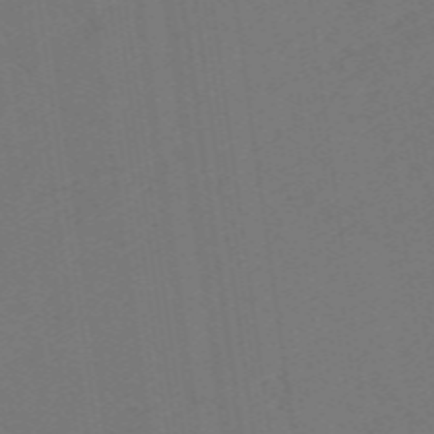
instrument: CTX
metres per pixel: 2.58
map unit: eHb
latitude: -49.6344
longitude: 84.0472
